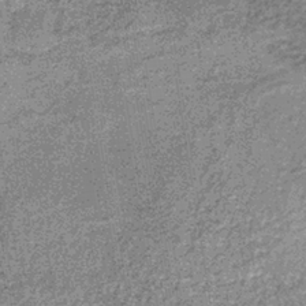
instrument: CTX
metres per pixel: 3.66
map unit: lHb
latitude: -37.5021
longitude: 65.8612
